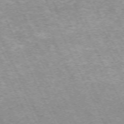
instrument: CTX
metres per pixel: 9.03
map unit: Hpe
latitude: -70.8030
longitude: 11.2376
